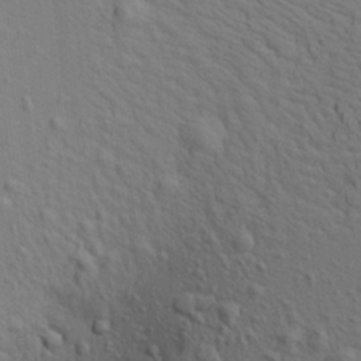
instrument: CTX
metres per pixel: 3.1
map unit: Aa
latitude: 19.4804
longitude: -141.2348
